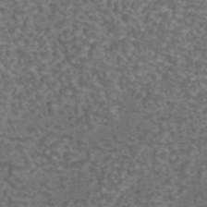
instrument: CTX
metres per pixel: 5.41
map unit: eAb
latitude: 43.9717
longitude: 105.5021
